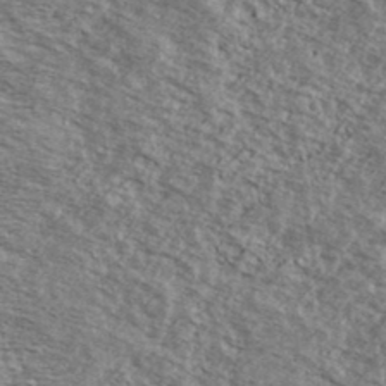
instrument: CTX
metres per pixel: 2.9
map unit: Ave
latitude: 38.9891
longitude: -109.4804
